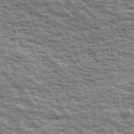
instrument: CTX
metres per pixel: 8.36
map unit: Ave
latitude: 42.8758
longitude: -113.2159
